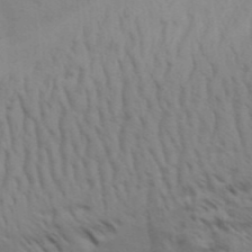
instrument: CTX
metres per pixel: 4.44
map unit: Aa
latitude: 32.6113
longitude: -135.9906
